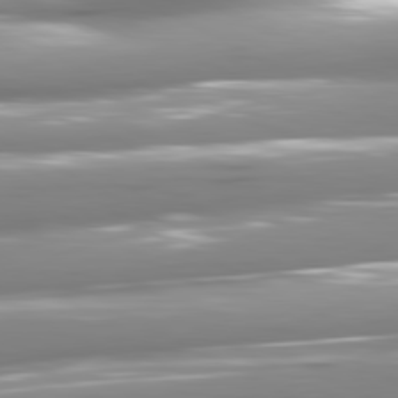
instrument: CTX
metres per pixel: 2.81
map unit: lApd
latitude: 80.9892
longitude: -144.8569
